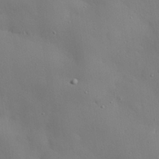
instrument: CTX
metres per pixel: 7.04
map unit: eHh
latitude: 28.5168
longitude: -82.4412
